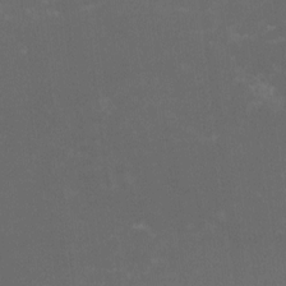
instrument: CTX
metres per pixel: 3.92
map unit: HNhu
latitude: -2.6329
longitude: -7.3293
